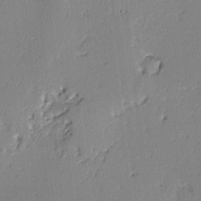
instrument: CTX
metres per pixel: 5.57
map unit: lAvf
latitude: -2.7652
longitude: -108.3089
